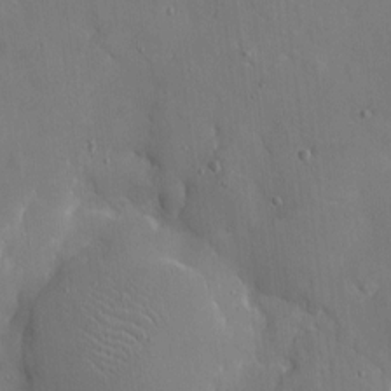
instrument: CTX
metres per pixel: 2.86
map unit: eHh
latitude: 5.2915
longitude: -68.0822
